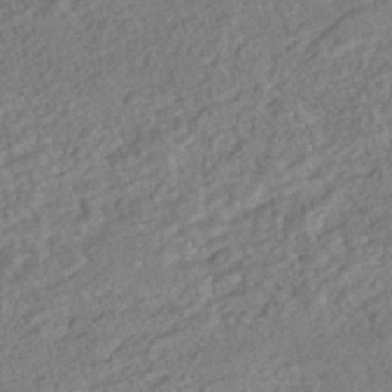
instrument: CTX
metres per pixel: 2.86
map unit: HNhu
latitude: -44.3495
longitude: 100.1983
